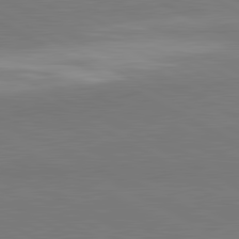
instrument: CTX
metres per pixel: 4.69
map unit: lApd
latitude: 81.6883
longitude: 159.4454
